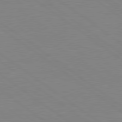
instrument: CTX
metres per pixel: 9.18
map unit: Hpe
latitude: 78.9892
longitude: -124.9324
